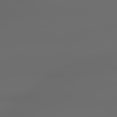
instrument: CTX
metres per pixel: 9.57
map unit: lApd
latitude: 79.1403
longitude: -167.2348
